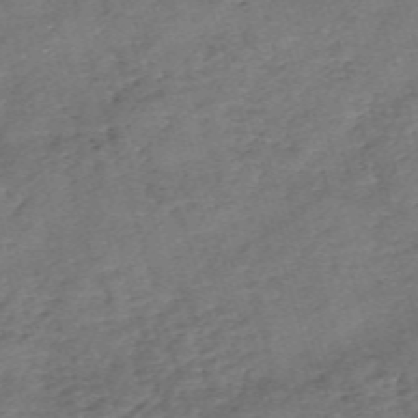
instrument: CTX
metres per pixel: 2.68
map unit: eHh
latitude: -54.9542
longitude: -90.8191
